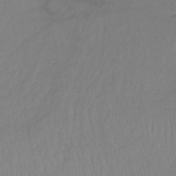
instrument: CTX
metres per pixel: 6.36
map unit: lHb
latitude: -36.5384
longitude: 70.4818
